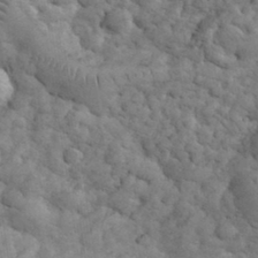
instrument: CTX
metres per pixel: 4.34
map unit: eHh
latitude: 33.5749
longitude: -67.4048
